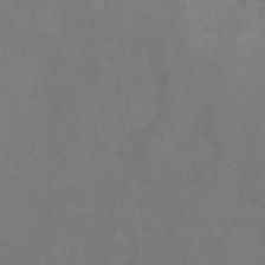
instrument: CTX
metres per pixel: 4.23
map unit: Ht
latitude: -3.0108
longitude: -20.6113
